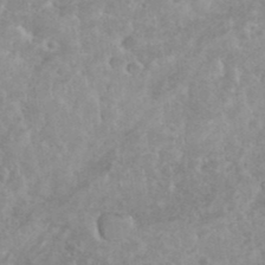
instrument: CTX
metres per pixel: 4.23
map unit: eHh
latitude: 35.0458
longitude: -62.3468
